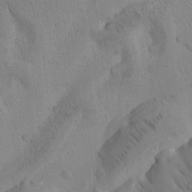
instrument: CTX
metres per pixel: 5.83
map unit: Htu
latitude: -1.3699
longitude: 174.7274
